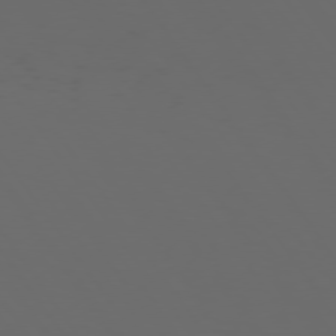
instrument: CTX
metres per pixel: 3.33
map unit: Hpe
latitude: 74.1956
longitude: -124.7057
